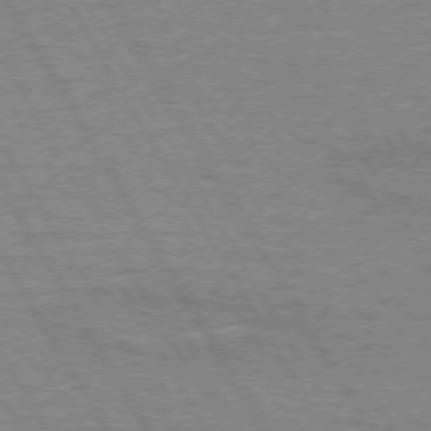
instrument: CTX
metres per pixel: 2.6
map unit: lApd
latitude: 73.0270
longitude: -55.5938
